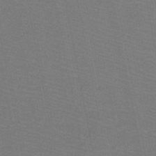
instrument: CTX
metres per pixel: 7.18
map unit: HNb
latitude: -48.6330
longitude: -41.1970
